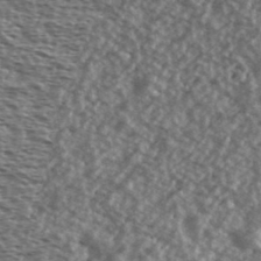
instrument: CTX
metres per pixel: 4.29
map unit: Ave
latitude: 39.7638
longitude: -111.6883
